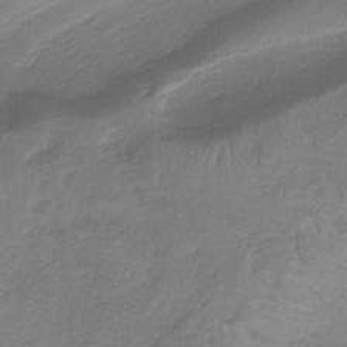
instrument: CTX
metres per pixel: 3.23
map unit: HNb
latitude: -33.4833
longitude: 58.7841
